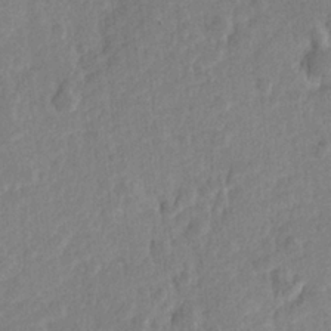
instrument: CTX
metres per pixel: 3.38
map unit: Hve
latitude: 24.9891
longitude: 144.1228
